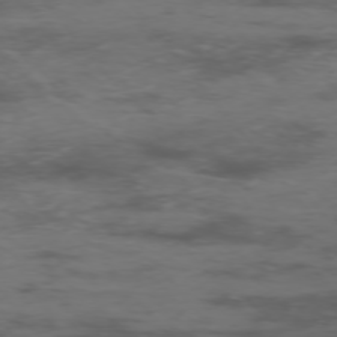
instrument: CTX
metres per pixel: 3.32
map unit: Hpe
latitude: -75.6344
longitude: -19.5938
